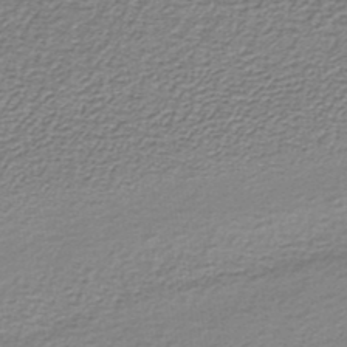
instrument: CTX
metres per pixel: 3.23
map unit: lHb
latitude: -36.7841
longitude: 58.8785
